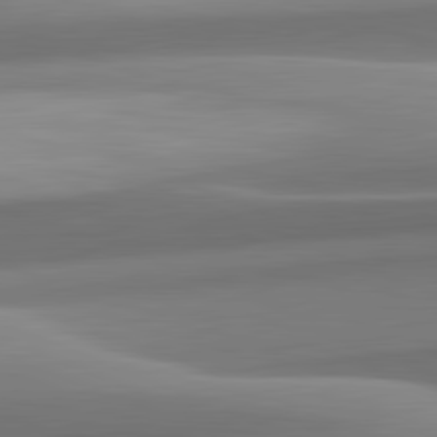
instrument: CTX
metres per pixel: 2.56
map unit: lApd
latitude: 82.2144
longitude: 144.2173
